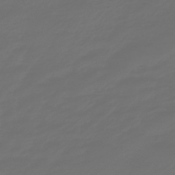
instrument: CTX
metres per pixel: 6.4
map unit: lHb
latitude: -47.7666
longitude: 82.9919
